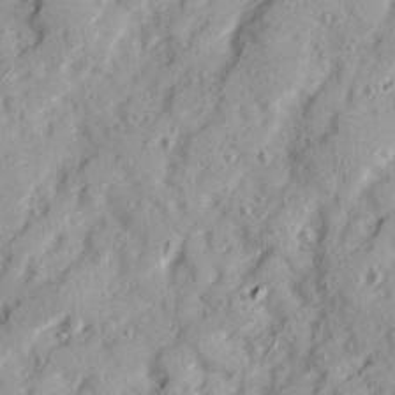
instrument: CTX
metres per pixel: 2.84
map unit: Ave
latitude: 22.0822
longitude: -131.7639
